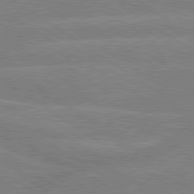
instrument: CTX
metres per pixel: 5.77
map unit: lApd
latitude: 79.4616
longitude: -132.7435
